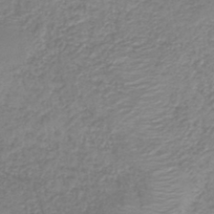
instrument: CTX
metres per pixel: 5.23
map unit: HNb
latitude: -41.2376
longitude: 49.8989
